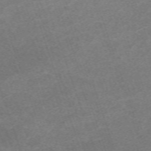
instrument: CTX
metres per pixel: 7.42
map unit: eHh
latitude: -63.9745
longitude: 50.4251
